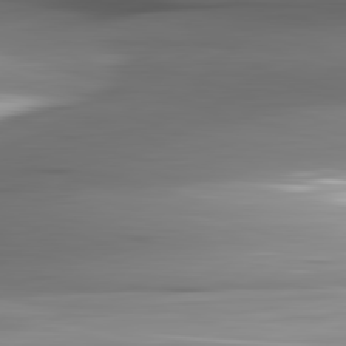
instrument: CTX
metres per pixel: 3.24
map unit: lApd
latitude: 82.6301
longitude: -142.3467
